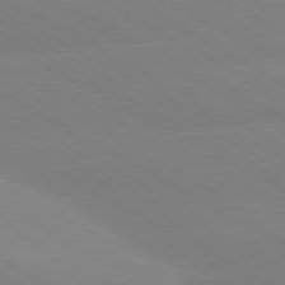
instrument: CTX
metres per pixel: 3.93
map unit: lApd
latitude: 80.3089
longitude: -153.8395
